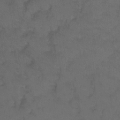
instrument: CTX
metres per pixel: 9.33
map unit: Hto
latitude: 3.4048
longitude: -32.4979
